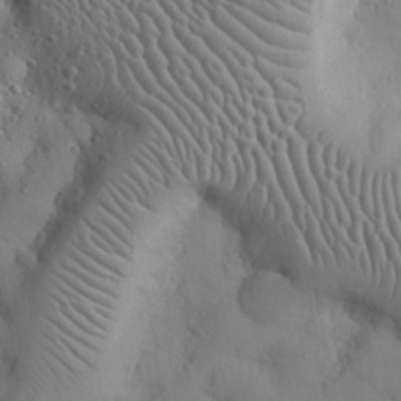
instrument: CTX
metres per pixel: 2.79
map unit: Nhu
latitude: 26.1011
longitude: -72.4979
